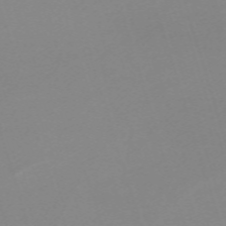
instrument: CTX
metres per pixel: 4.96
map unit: eHh
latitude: -62.2928
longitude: 49.2754
